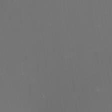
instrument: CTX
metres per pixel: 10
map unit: Nhu
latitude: -7.8422
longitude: -74.0633
